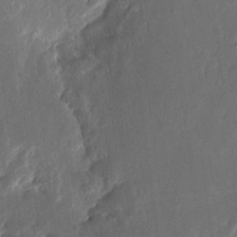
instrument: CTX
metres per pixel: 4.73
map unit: eHh
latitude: 11.5371
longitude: -72.3279
